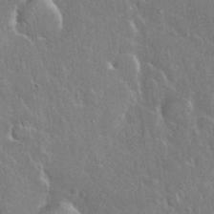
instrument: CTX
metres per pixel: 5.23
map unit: eHh
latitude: 37.2537
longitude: -61.9528
